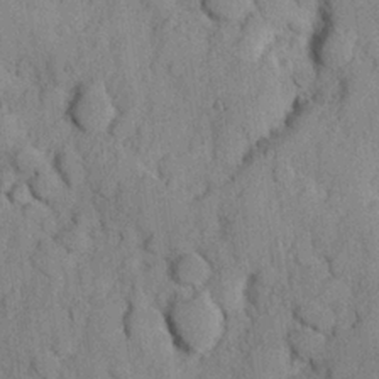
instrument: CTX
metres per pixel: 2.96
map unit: Hve
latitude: 23.9528
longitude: 148.1039
